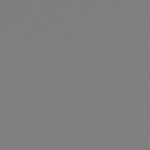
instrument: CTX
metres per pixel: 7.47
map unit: HNb
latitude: -45.7100
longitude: 55.2565
